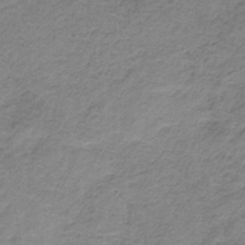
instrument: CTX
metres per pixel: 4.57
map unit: HNb
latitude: -33.6344
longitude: 60.6518
